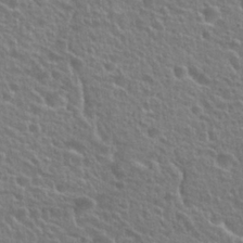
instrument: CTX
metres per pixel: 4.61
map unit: Hto
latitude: 26.0822
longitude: -50.3845
